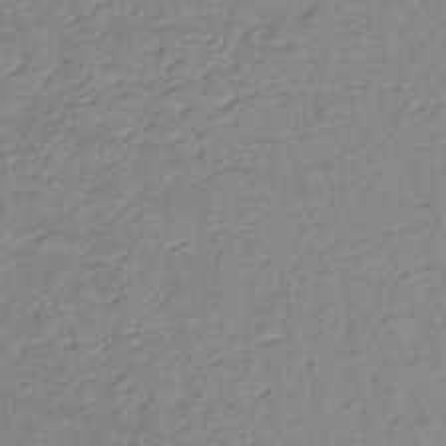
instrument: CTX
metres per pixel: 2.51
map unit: lHb
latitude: -34.4629
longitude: 72.4062
